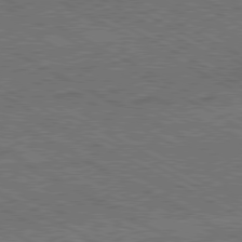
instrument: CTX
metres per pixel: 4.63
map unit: Hpe
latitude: -81.2187
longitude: 20.4440
